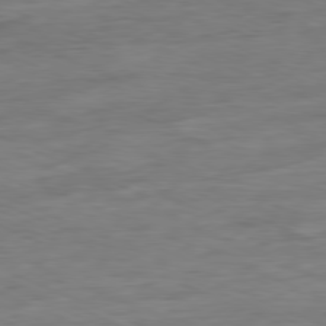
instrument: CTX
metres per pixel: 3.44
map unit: Ap
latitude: -80.5196
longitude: -91.6694
